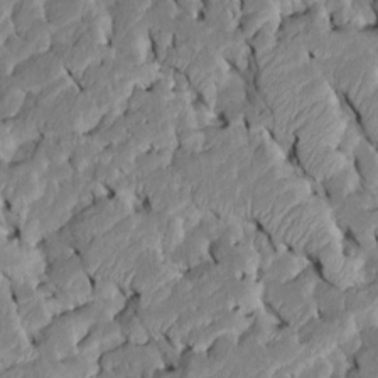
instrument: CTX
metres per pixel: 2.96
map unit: Htu
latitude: -7.1431
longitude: 145.2943
